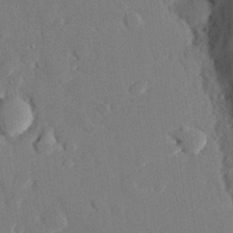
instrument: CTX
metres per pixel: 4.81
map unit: eHh
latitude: 28.8569
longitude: -80.8380
